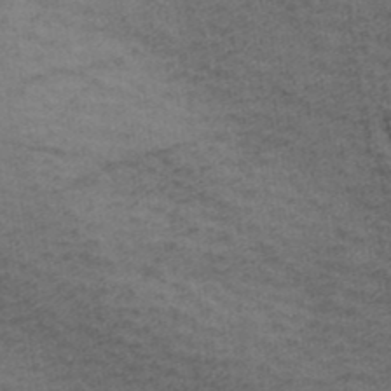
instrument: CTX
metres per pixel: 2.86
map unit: ANa
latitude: 39.1970
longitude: 28.9353
